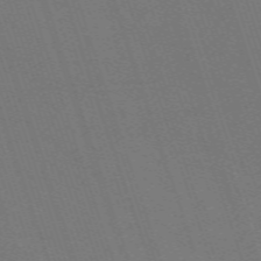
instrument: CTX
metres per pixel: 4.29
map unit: eHh
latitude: -63.7099
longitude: 51.3699
